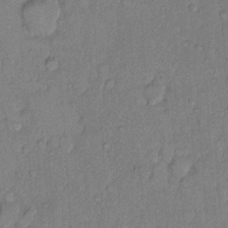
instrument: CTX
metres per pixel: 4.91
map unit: Hto
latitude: 10.2523
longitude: -61.7260
